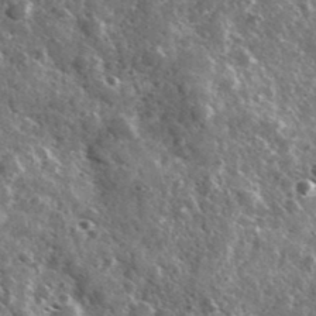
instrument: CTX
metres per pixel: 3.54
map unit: Ave
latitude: 37.8584
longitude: -108.0255
